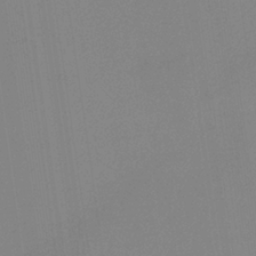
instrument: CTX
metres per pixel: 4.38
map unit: HNb
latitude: -36.2739
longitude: 54.8219
